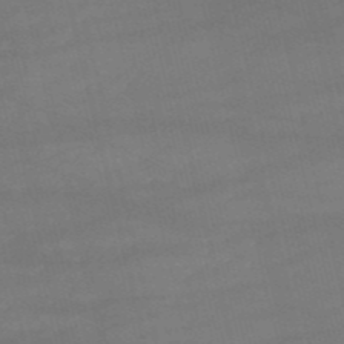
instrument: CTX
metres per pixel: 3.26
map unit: HNb
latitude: -52.9163
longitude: -37.9906
